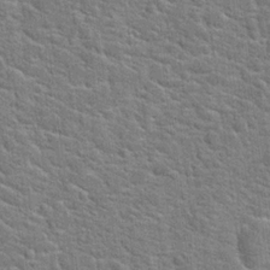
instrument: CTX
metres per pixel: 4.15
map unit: Hto
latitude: 21.0270
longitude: -44.4790
